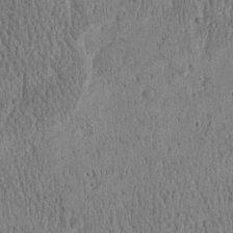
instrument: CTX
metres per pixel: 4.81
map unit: Htu
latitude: -4.9919
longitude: 175.0675
